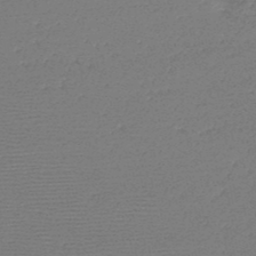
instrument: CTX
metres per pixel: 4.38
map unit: HNb
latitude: -48.1039
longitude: -41.5938
